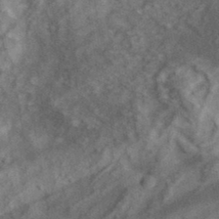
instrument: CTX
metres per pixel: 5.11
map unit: eHh
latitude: 37.1592
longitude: -79.9906
